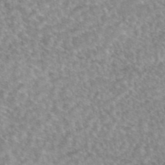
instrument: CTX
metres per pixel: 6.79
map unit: eAb
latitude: 45.1592
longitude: 104.4440
